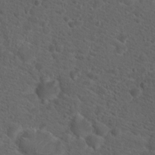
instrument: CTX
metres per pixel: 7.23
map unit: Hto
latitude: 19.7449
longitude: -39.5560
